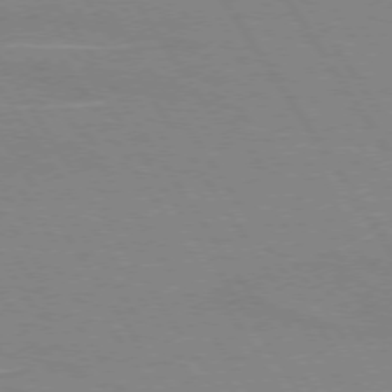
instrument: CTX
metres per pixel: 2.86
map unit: lApd
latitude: 73.6505
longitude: -56.4034
